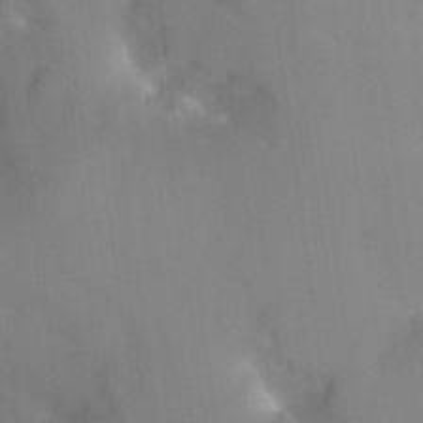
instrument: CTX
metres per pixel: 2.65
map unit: Nhu
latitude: 26.3656
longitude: -55.5560
